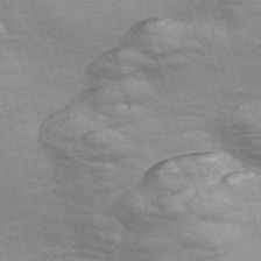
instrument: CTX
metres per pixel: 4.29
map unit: Nve
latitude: -56.9164
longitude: 59.3887
